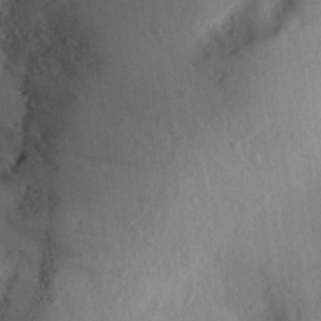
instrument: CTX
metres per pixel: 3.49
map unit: Aa
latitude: 28.5923
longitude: -145.6127
